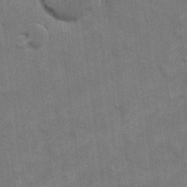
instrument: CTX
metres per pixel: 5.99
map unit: eHh
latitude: 13.2348
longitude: -65.4615
